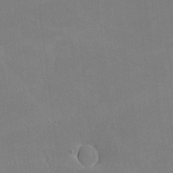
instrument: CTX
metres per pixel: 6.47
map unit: lHvf
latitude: -11.0675
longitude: -101.3671
